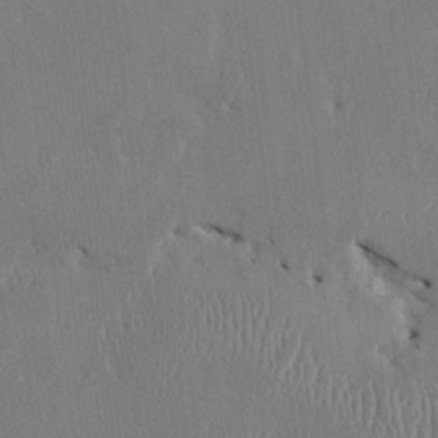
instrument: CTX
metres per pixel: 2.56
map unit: HNhu
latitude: 1.2726
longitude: -5.4615
